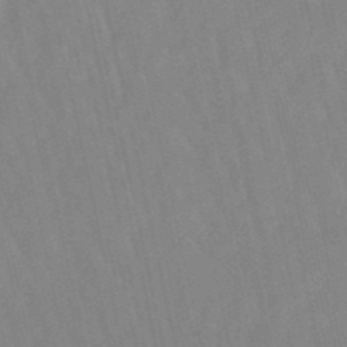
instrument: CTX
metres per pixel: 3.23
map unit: lHb
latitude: -49.3321
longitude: 70.9164
